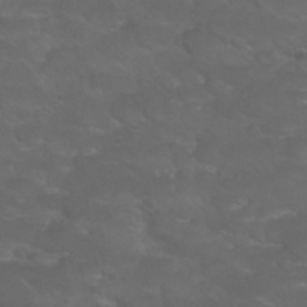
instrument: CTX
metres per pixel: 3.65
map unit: Nhu
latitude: 24.7813
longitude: -53.0081
